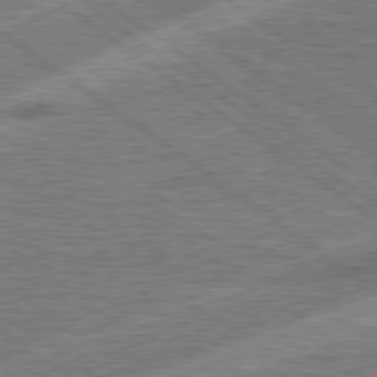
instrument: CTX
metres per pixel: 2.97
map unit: lApd
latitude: 78.8002
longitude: -159.4238
